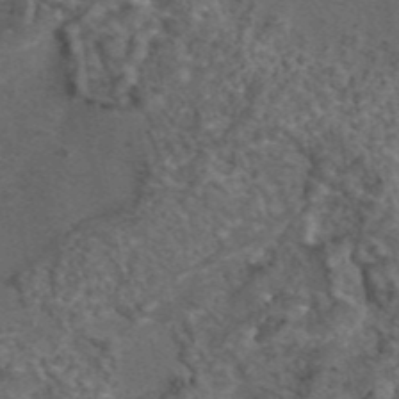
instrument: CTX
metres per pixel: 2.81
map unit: eAb
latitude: 43.6127
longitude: 107.1998
